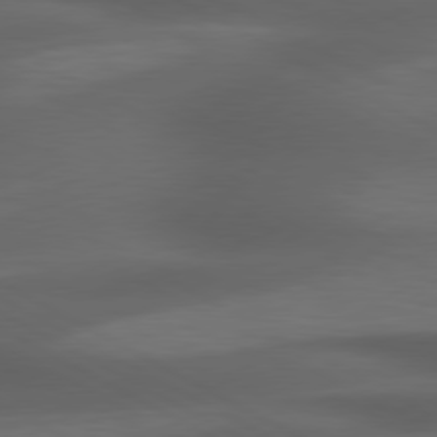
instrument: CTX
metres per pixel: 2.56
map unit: lApd
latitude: 79.4616
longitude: -119.4048
